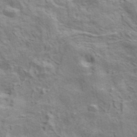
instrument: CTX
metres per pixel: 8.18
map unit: ANa
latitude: 41.3671
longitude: 14.3495
